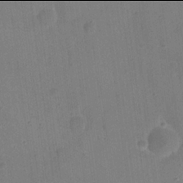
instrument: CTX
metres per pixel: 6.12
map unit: eHh
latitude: 21.9906
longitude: -63.3860
